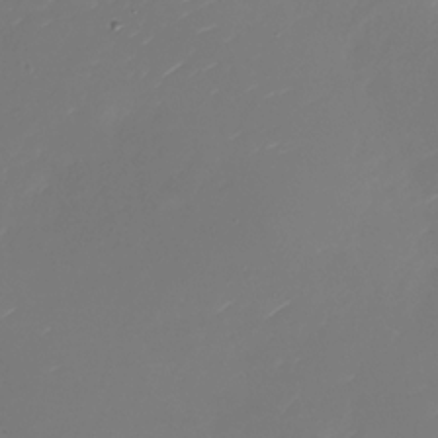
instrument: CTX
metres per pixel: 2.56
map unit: Nhu
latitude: -27.3320
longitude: -73.1215
